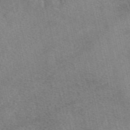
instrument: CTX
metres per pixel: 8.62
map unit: eAb
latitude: 49.1592
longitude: 121.8422
